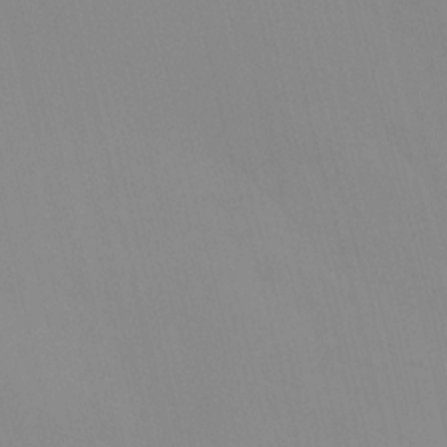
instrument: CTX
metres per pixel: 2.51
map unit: Ave
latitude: 0.3278
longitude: -112.5735
